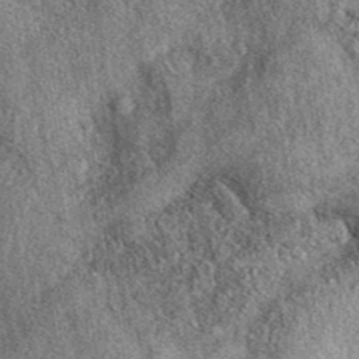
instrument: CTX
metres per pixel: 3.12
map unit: eAb
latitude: 39.9717
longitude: 107.7855
